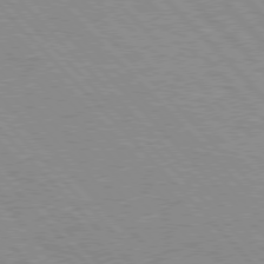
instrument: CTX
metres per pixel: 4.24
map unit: Hpe
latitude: 76.1766
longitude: -126.9514
